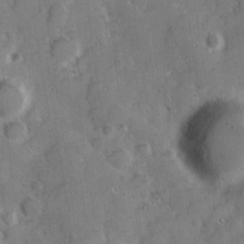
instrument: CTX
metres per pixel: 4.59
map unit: Hve
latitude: 24.2900
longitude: 146.9353
